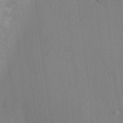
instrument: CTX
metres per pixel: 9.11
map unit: Ht
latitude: -8.9353
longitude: -22.0255
